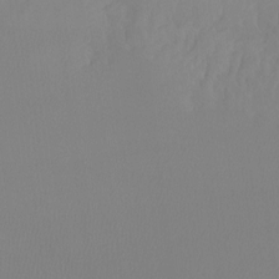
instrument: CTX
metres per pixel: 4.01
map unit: Ht
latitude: -8.3117
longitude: -33.2159
